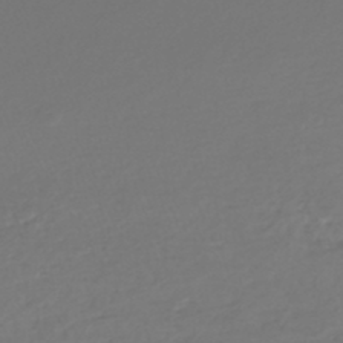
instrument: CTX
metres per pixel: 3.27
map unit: HNhu
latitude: -46.4629
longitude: 98.8219
